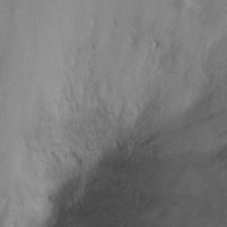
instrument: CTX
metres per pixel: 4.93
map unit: Ht
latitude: 1.2159
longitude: -32.3656
